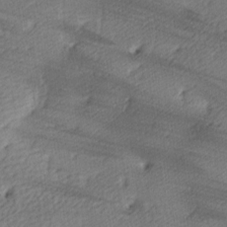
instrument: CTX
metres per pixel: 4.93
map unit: lAa
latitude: -9.4076
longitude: -125.0269
